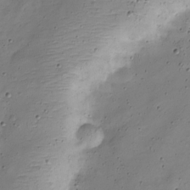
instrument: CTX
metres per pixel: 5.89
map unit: Nve
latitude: -25.8989
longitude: 106.1606
